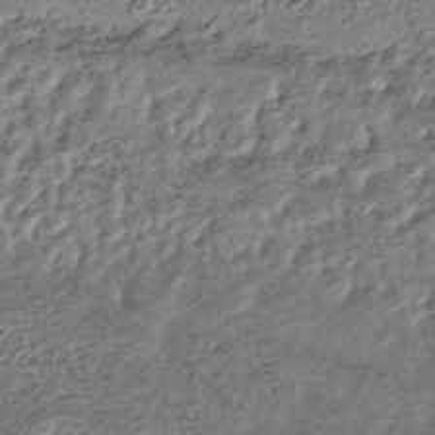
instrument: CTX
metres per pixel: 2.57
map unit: ANa
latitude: -44.9920
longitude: 106.3307
